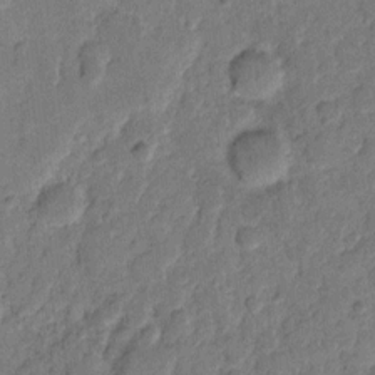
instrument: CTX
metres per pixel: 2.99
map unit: eHh
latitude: 10.6869
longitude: -65.4426
